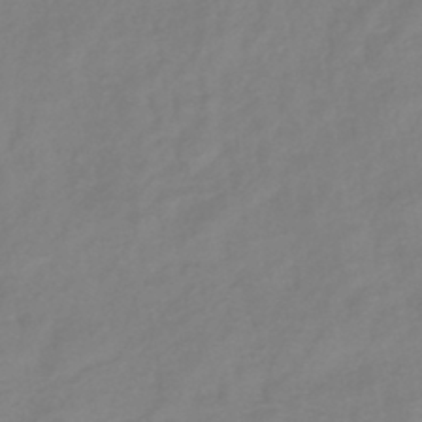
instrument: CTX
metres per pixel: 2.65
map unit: lHb
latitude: -41.5021
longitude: 76.9731
